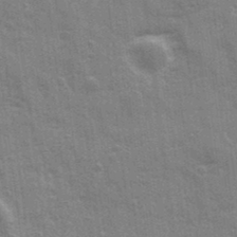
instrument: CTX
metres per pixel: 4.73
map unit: Ave
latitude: 21.1592
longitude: -133.4049
